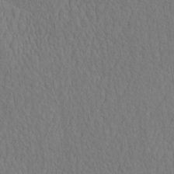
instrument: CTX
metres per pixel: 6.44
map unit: eHh
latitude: -3.1242
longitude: 15.5588
